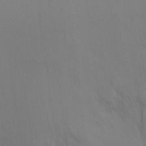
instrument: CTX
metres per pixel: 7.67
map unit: Ht
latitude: -2.5951
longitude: -24.3278
